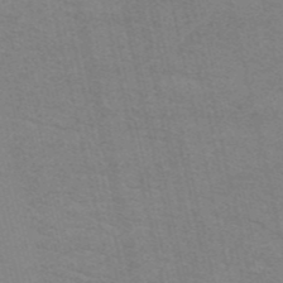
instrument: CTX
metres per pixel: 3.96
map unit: HNb
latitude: -52.0472
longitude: -44.8569
